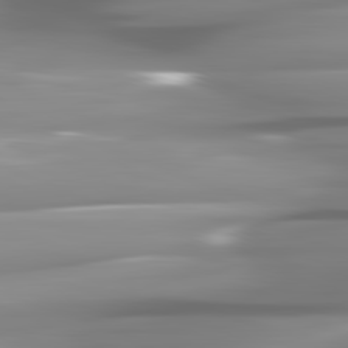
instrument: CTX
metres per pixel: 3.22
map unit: lApd
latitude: 82.1388
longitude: -142.5924
